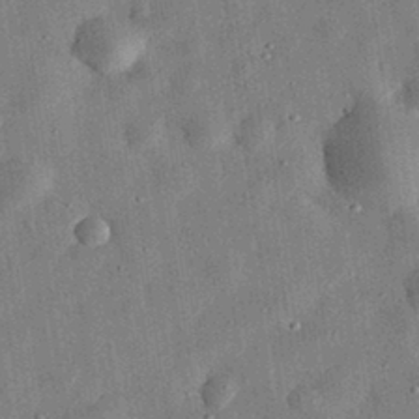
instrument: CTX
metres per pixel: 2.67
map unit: eHh
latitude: 32.1200
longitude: -76.4790
